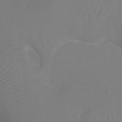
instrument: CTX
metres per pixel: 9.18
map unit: Ht
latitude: -3.8044
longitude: -27.7072
